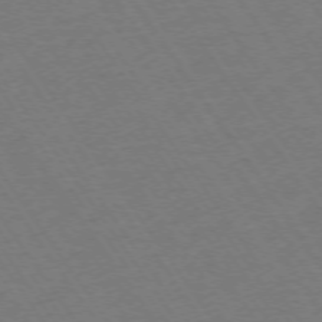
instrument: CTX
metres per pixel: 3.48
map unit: Ap
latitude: -74.1228
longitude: -70.9891
